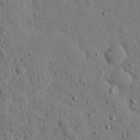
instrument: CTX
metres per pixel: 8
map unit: eHh
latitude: 26.2901
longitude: -77.7071
